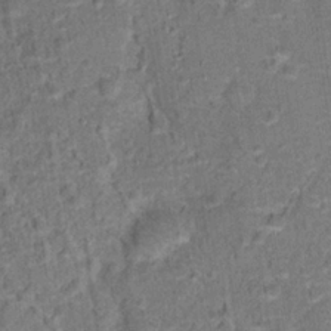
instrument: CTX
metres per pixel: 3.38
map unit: Hto
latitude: 14.9325
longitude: -38.4979
